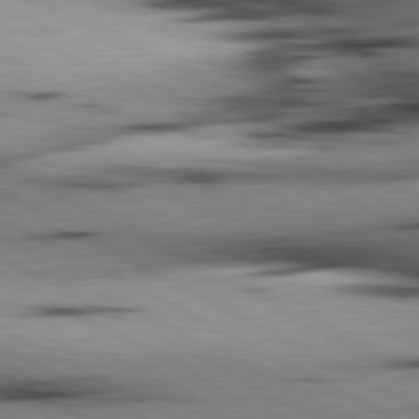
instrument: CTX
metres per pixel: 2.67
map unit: lApd
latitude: 80.5546
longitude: 156.9353
